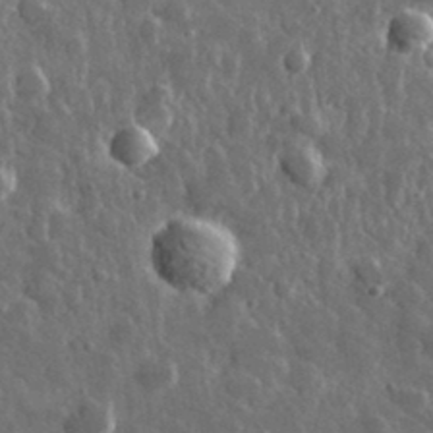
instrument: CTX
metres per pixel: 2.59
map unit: lHvf
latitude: 35.9339
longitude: -88.7436
